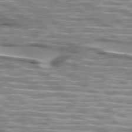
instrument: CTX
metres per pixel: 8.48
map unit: lApd
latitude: 74.6679
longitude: -57.7449
